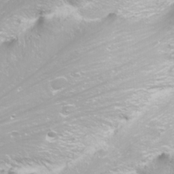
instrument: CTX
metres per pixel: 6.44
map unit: Nhu
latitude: -11.8234
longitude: -63.2915
